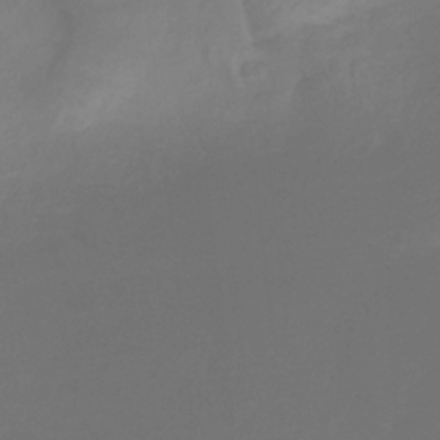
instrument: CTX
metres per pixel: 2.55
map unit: HNb
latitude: -32.8975
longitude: 61.1053
